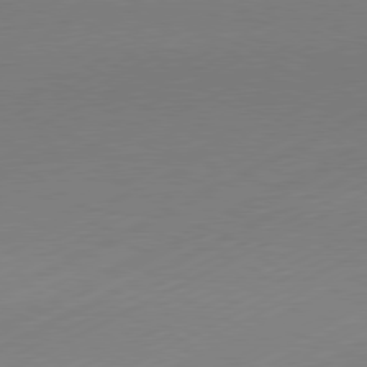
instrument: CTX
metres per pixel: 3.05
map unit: Hpe
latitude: -81.4455
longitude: 13.2376
